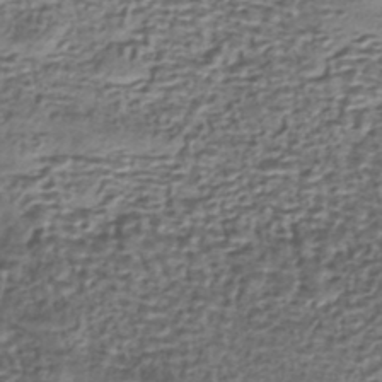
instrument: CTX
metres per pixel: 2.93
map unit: eHh
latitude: -42.2550
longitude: 117.6532
